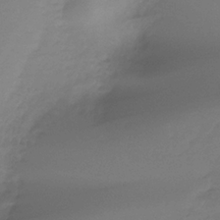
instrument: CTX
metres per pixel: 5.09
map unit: Ht
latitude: -12.2929
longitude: -47.0081
